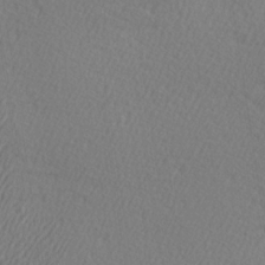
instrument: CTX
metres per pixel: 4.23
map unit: Hve
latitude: 3.0269
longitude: -124.4034
